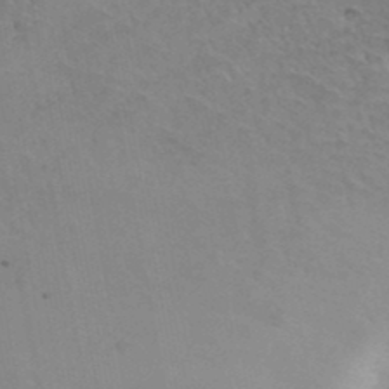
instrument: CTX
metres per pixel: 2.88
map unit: Hto
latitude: 37.4427
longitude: -42.4034
